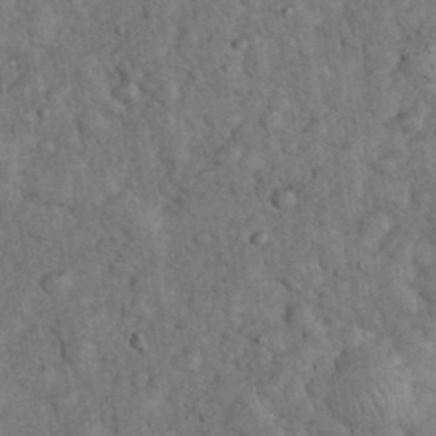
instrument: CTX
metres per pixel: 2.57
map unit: eHh
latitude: 34.5734
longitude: -68.2334
